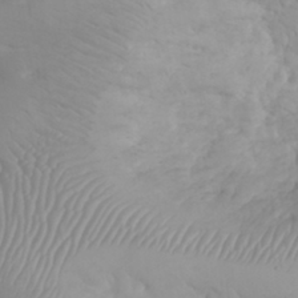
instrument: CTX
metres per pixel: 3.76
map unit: eHh
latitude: 31.9906
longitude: -65.2726
